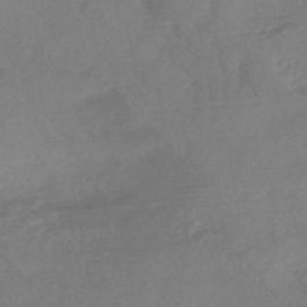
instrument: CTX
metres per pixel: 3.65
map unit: HNhu
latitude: -46.0661
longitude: 91.5777
